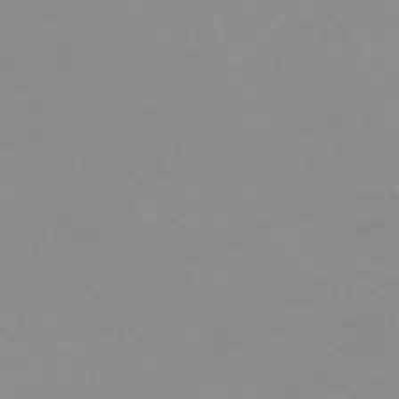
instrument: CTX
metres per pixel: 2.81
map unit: eHh
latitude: -63.0486
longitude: 48.8597
